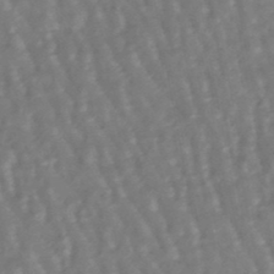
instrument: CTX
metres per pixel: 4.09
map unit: lHb
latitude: -47.6344
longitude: 78.9730
